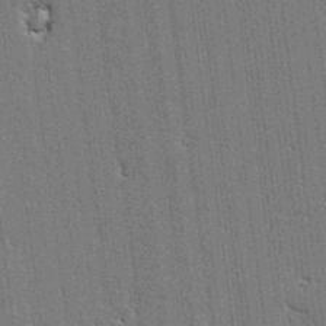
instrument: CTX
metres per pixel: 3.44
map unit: lAvf
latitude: -0.1984
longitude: -107.8394
